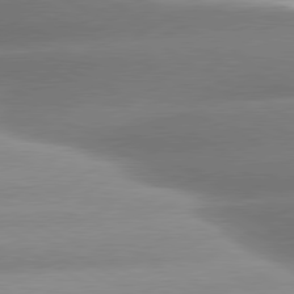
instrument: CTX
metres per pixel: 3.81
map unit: lApd
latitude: 80.3656
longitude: -158.2334
